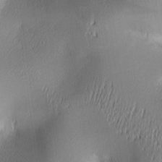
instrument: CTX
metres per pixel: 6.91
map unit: lAa
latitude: 2.4979
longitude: -117.2726
